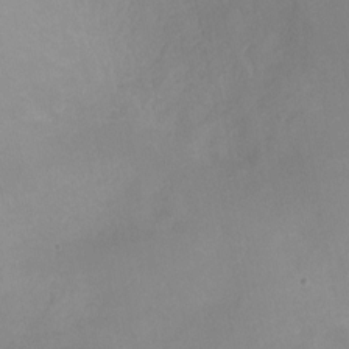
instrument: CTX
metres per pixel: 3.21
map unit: Ht
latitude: -11.0298
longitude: -27.1592
